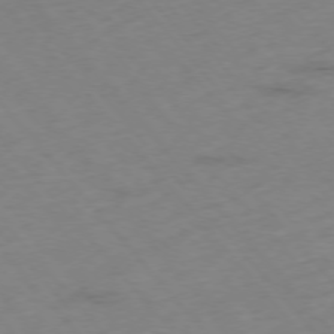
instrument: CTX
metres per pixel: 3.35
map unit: Hpe
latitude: -76.1228
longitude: -17.9717
